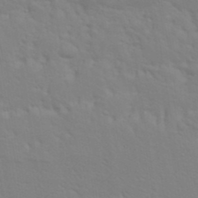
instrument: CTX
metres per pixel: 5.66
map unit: Nhu
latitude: 20.6680
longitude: -73.0837
